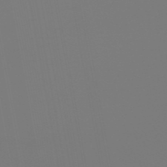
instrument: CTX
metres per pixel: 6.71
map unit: eHb
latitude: -50.6329
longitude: 74.8219
